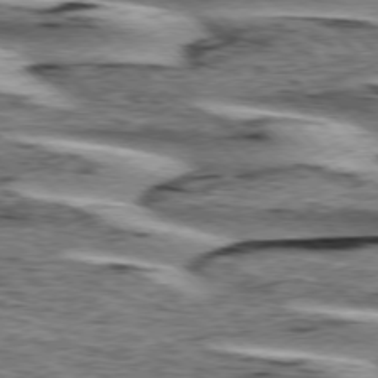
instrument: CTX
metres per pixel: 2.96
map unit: lApd
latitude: 76.3656
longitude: -79.6694
